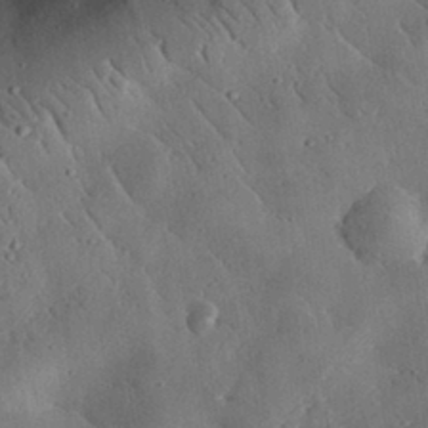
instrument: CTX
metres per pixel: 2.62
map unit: lHvf
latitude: 32.1200
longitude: -84.2712
